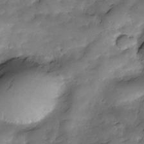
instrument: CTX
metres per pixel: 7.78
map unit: Nve
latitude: -27.1998
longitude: -148.6679
